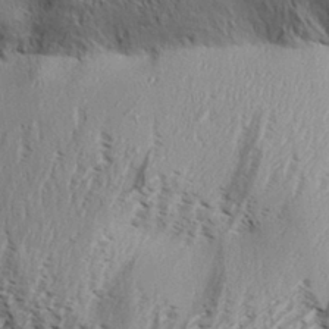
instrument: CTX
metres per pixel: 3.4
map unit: Aa
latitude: 31.8584
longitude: -137.8206
